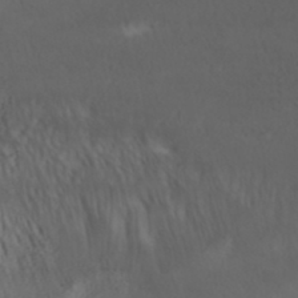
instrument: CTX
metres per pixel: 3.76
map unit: ANa
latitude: 36.0822
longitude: 13.7667
